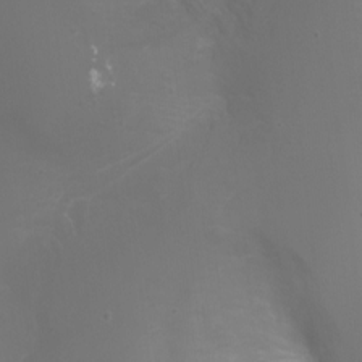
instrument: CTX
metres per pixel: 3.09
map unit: Ht
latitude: -1.2565
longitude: -46.1767
